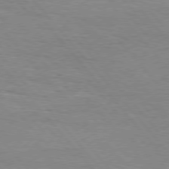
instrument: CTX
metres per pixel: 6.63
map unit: Hpe
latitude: 76.1011
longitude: -157.4615
